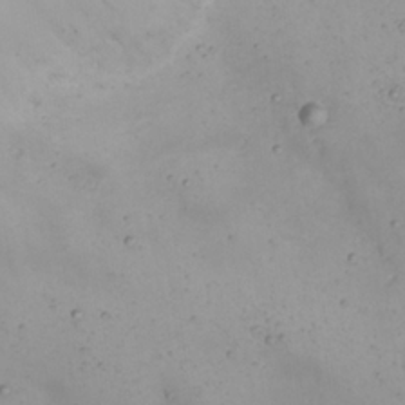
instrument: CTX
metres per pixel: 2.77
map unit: Nhu
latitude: 22.3656
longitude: -66.1766
